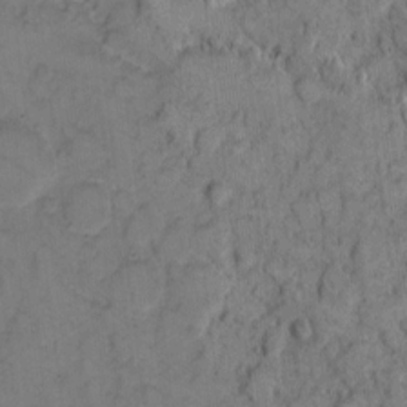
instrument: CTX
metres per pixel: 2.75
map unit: eHh
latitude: 7.6505
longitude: -63.8017
